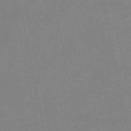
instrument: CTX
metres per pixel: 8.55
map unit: lHb
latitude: -48.1795
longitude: 84.0472
